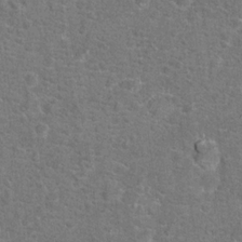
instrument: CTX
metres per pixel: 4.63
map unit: Hto
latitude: 17.3293
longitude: -42.7435
